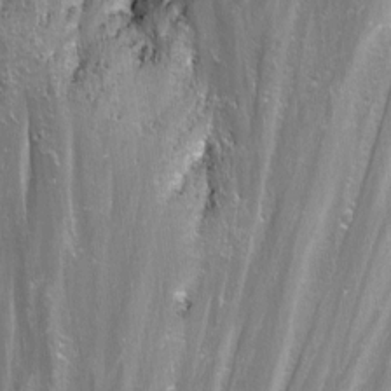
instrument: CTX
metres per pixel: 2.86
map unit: Nhu
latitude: -11.9745
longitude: -62.4223
